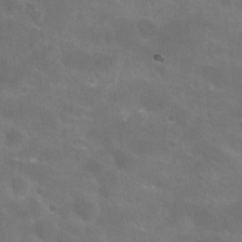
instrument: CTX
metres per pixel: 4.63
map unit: Nhu
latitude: 27.3482
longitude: -55.7638
